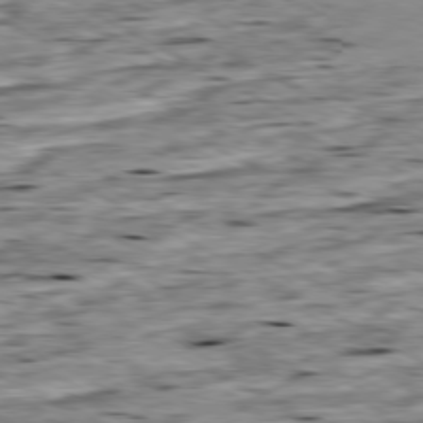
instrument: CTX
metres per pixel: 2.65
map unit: Ap
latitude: -80.2929
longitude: -101.2537
